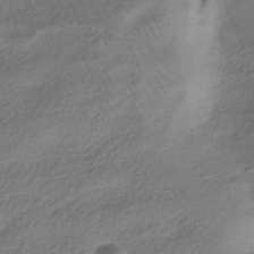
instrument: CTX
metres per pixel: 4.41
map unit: HNhu
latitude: -42.3873
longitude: 99.6911
